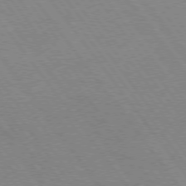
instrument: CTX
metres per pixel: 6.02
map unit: Hpe
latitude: 74.4979
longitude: -141.4615
